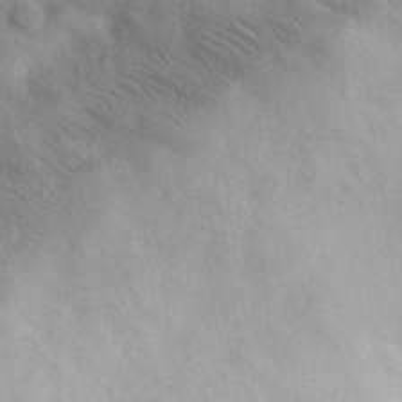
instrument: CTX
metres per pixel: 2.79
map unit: eHh
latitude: 30.8569
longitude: -71.0836
